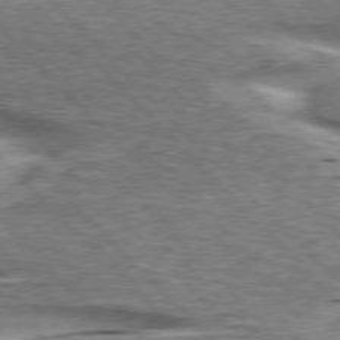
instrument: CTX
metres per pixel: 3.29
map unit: lApd
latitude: 76.2522
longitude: -58.6868
